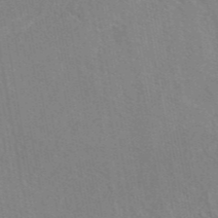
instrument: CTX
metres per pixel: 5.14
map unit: eAb
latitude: 45.2915
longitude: 110.2361
